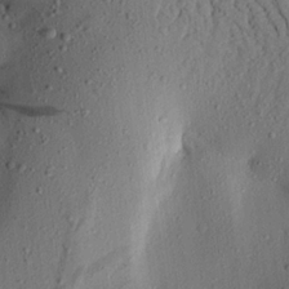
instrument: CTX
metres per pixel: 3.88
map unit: Aa
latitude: 20.4223
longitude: -147.8395
